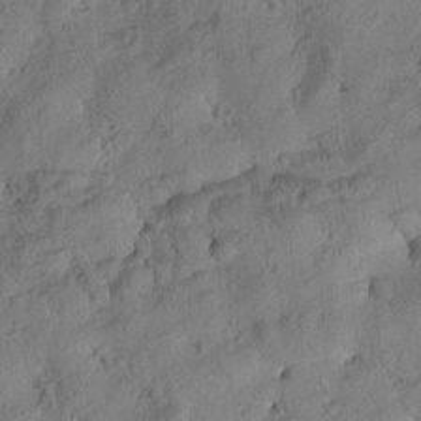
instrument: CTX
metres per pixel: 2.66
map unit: Htu
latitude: 0.0633
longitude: 175.7099
